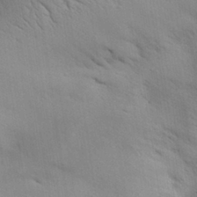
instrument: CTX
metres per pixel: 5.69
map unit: Aa
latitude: 30.5735
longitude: -144.8002
